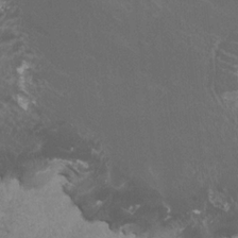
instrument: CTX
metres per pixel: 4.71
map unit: HNhu
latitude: 2.9702
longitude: -1.7260
